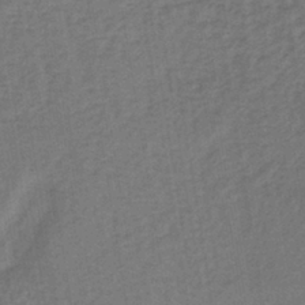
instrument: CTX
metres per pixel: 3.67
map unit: lHb
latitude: -38.9731
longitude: 63.2942
